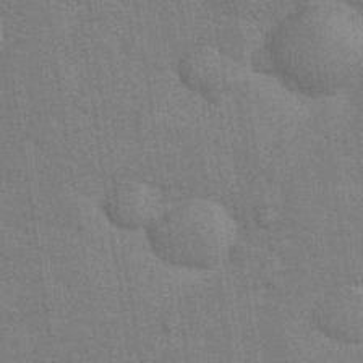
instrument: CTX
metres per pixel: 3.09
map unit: eHh
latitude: 36.7813
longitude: -66.4034
